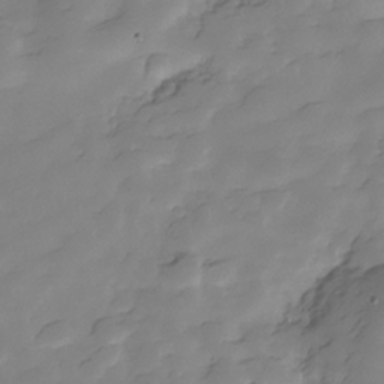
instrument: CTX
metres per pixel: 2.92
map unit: Hve
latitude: -28.8786
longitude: 91.6533
